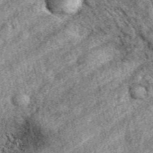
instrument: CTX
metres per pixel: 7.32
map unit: eAb
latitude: 38.6490
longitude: 109.8611
